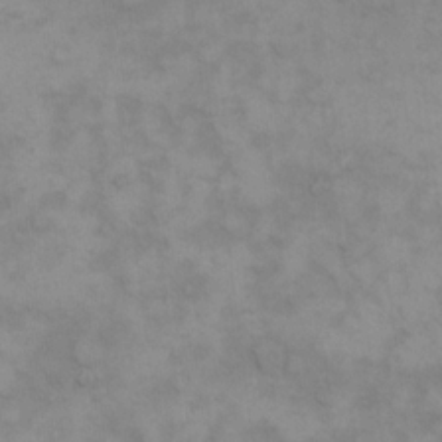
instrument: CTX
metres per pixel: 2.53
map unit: eHh
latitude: 16.5735
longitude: -66.0633
